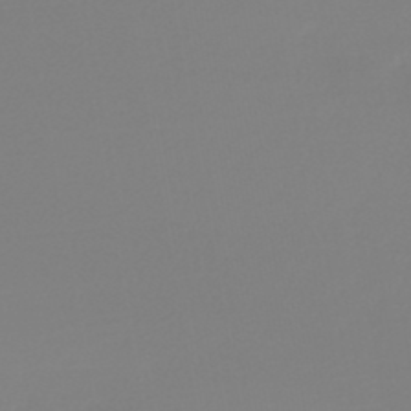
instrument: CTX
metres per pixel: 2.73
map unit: HNb
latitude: -45.9178
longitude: 54.9542
